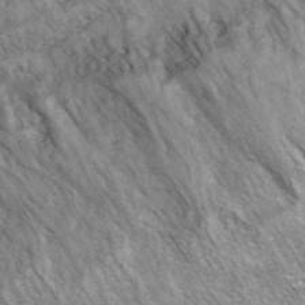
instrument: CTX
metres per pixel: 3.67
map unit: ANa
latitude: 41.2914
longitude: 18.0283
